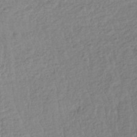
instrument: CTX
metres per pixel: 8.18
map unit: lHb
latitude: -40.3117
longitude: 69.2187
